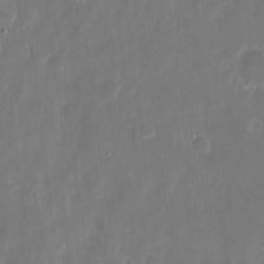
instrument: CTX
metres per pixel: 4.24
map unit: eHh
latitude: 11.4238
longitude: -70.8947
